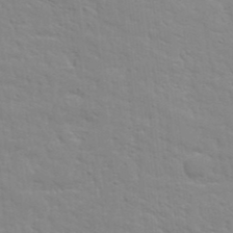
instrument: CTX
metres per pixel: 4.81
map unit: Aa
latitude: 32.3656
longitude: -133.6127
